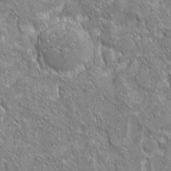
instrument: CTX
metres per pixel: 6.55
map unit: eHh
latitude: 6.9136
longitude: -76.3278
